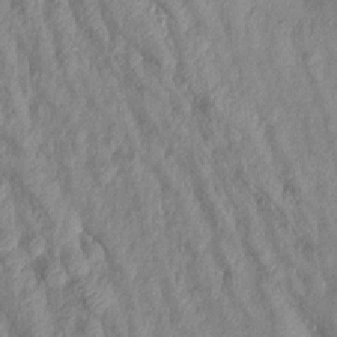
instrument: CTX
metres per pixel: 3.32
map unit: Aa
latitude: 17.3482
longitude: -146.5924
